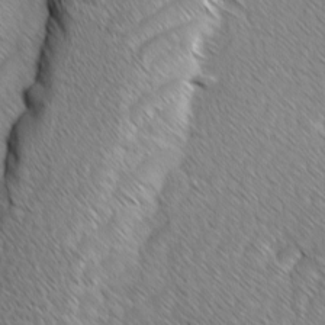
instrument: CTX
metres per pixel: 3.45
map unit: Ave
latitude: -1.6533
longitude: -113.5749
